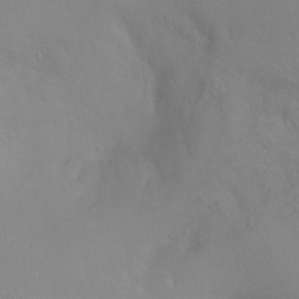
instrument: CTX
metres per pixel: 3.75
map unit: Ht
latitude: -9.0864
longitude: -37.0459
